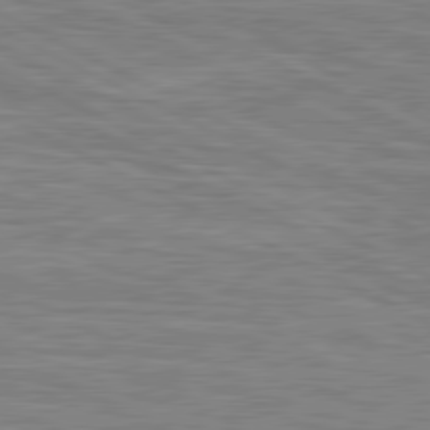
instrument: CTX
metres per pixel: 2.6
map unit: lApd
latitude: 80.7624
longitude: 172.3117
